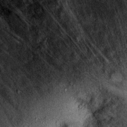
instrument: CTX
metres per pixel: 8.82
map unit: Ht
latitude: 10.6302
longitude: -38.8947
